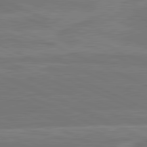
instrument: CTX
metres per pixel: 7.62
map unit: lApd
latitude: 81.6316
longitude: -135.4237
